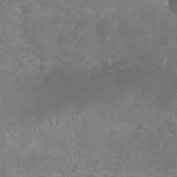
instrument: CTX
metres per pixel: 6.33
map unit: Nhu
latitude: 26.5924
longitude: -63.9906
